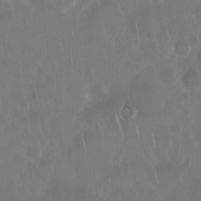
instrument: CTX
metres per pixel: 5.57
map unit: Nhu
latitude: 28.7246
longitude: -63.9150
